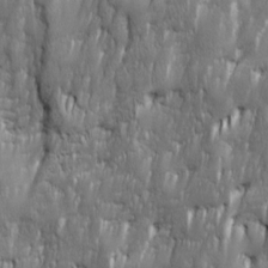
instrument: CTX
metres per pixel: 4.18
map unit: Ave
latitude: 16.0822
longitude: -135.0269
